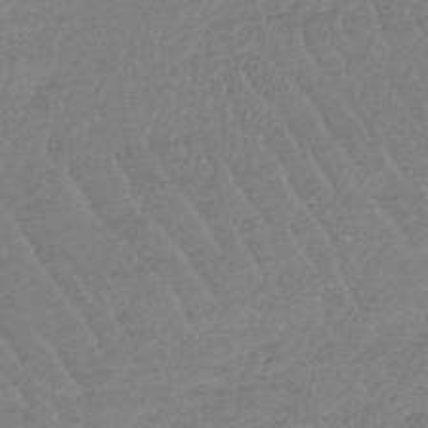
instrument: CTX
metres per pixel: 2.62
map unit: lHb
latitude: -44.8408
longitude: 69.9367
